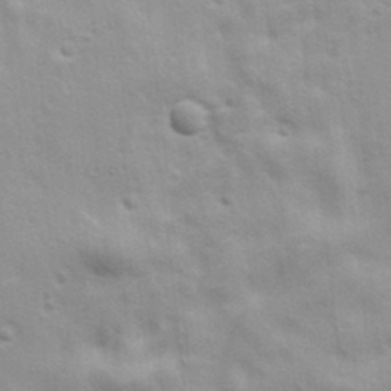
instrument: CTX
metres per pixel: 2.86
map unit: Ave
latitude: 17.5371
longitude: -133.1970
